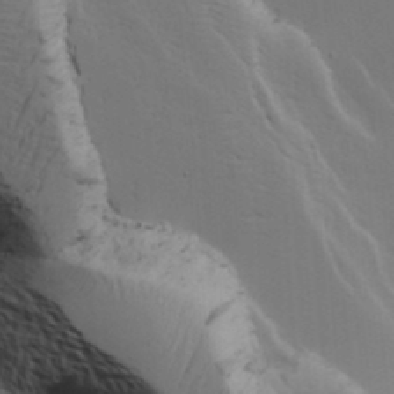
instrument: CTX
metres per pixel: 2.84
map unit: Aa
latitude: 18.9702
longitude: -125.9528
